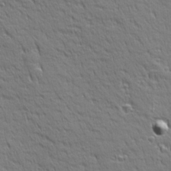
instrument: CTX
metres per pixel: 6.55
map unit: Ave
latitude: 22.7435
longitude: -135.8205
